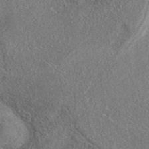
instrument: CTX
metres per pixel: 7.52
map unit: eAb
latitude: 36.4412
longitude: 112.6519
